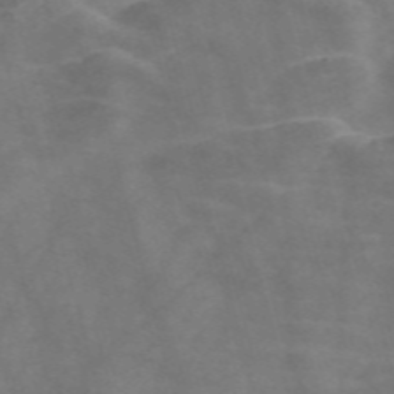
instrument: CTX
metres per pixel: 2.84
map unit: Nve
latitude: -58.6140
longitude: 63.9745
